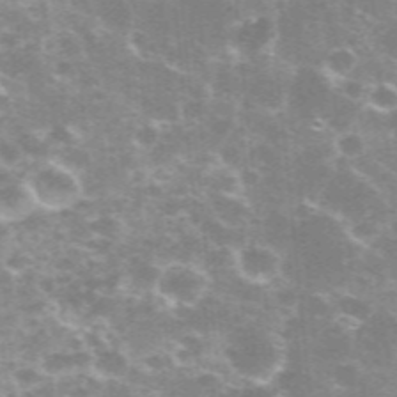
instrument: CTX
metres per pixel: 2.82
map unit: eHh
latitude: 35.9717
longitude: -59.9150
